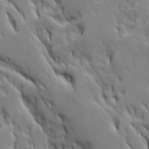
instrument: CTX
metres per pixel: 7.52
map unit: Ave
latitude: 14.1956
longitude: -131.4994
